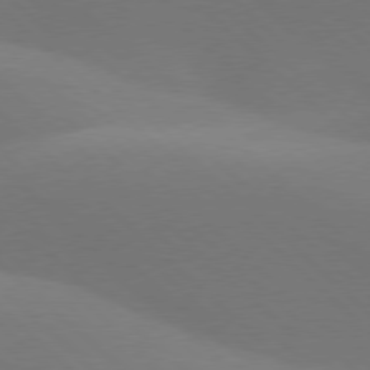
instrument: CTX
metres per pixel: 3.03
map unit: lApd
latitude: 77.5938
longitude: -51.8394
